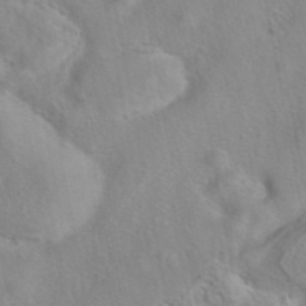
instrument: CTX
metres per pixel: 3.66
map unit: eAb
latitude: 41.3859
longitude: 105.2943
